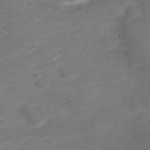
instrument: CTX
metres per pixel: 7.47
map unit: Nve
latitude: -21.1242
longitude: 104.6707
